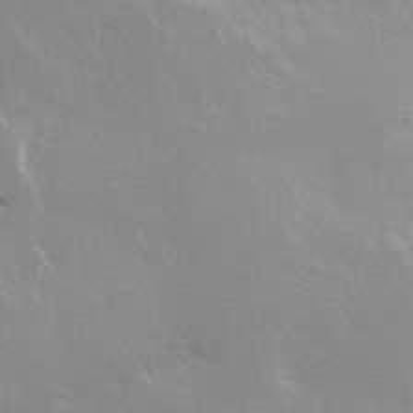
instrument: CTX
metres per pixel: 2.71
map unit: Hve
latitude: 24.0633
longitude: 145.7667
